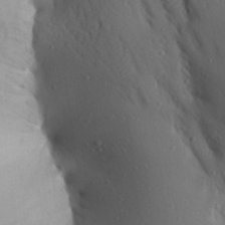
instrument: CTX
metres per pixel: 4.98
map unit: Aa
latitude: 25.8961
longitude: -149.2348
